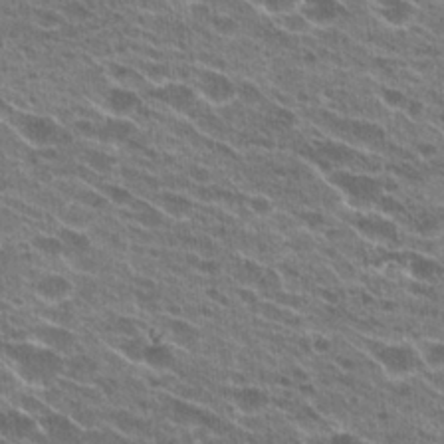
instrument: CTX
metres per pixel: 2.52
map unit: Hto
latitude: 24.3467
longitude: -42.1389
